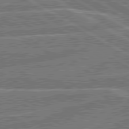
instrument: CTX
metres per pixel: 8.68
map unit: lApd
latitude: 80.6679
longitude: 119.5966
